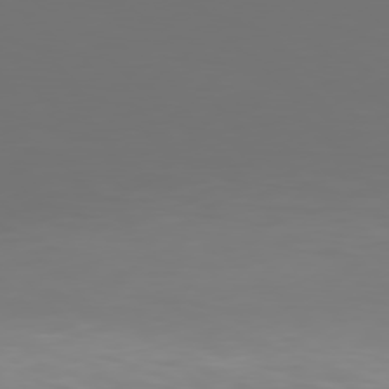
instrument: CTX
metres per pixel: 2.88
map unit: Hpe
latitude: 77.5182
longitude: -135.8205
